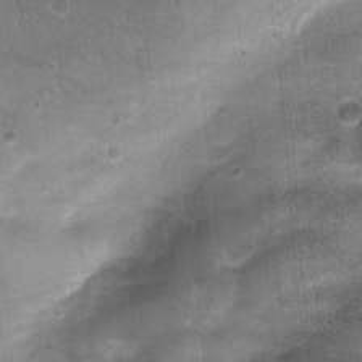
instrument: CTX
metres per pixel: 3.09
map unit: Nhu
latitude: 0.6490
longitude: -17.3292
